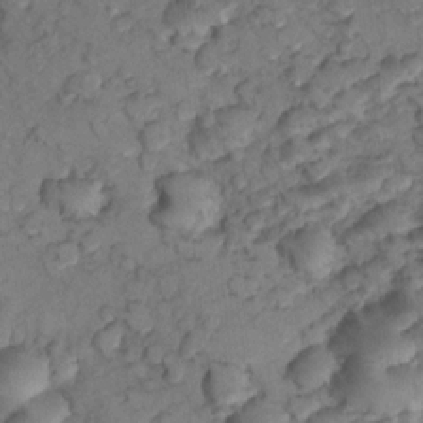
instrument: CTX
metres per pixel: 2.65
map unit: Nhu
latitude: 8.8758
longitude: -25.5371
